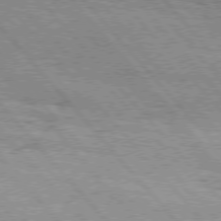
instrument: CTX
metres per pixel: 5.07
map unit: Hpe
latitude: 76.1389
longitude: -150.6301
